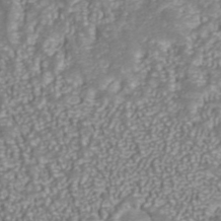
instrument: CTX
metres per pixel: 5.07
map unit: ANa
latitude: 43.4049
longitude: 35.8989
